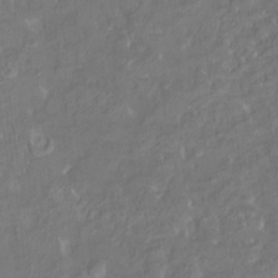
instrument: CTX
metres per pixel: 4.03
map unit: HNhu
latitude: 5.2726
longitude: 9.9745
